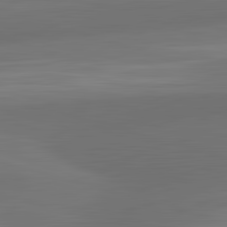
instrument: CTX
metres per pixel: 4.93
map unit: lApd
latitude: 83.3859
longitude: -132.0822
